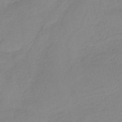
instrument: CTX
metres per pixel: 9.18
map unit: HNb
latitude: -36.7652
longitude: 56.4062
